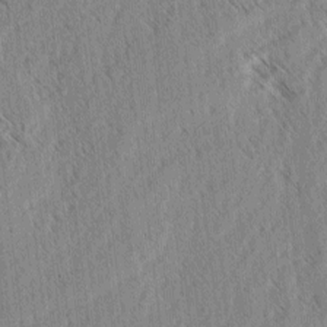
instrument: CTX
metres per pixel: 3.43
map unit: lAvf
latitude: -3.6721
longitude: -114.1577
